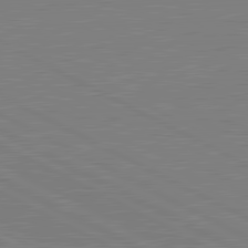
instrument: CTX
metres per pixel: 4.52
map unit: lApd
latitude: 81.2537
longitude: 151.2565
